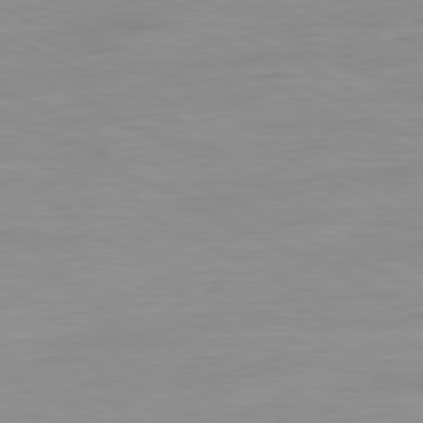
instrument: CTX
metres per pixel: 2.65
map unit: Ap
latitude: -81.2943
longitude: -95.9717
